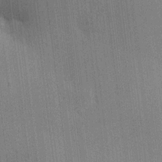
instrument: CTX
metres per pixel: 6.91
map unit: HNhu
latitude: 9.0270
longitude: 15.5022
